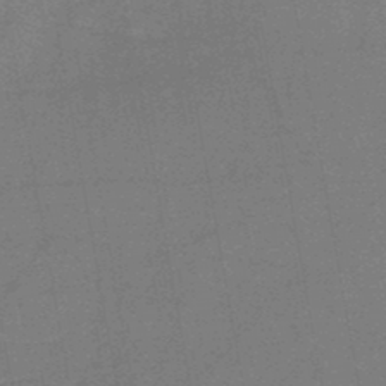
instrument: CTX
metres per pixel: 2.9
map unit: HNb
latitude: -47.5021
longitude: -39.7827
